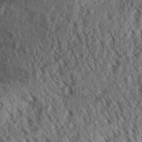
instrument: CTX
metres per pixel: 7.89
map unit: Aa
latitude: 30.6680
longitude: -138.1011
